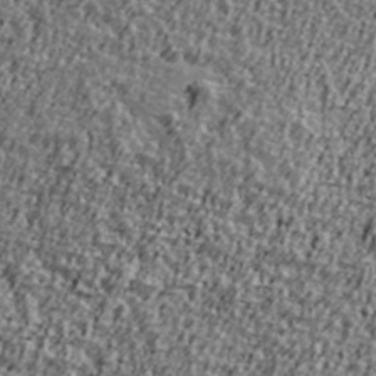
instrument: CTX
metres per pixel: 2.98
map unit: Ave
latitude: 41.3481
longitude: -111.8206
